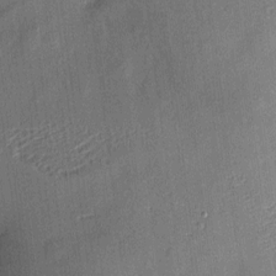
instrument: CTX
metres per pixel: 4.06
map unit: eHh
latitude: 4.7435
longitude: -74.6302
